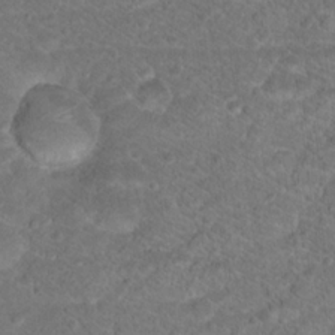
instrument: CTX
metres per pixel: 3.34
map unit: Hto
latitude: 17.7639
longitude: -37.3671
